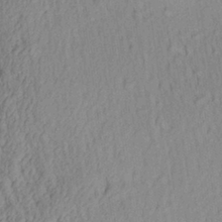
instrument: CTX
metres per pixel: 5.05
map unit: Aa
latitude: 30.0633
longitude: -137.0648
